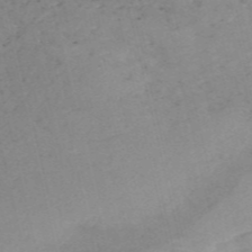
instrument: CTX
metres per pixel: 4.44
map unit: HNb
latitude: -55.2754
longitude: -45.4426
